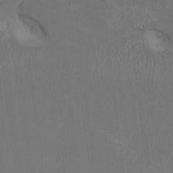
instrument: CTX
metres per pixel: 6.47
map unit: HNhu
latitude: 1.5749
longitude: -5.0269
